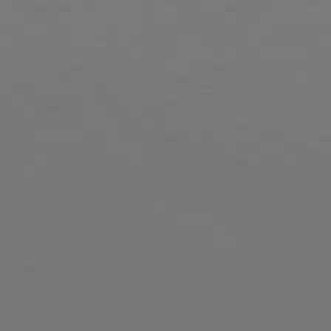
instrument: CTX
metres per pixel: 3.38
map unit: Hpe
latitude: 78.1767
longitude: -173.0458
